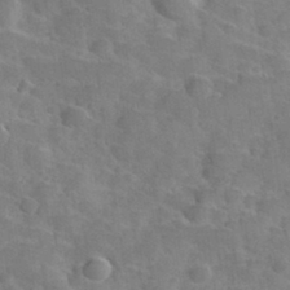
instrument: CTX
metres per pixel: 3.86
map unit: Hve
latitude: 31.7072
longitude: 151.6533
